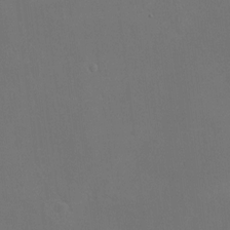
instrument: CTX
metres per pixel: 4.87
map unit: HNhu
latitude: 8.5168
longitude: -0.5168
